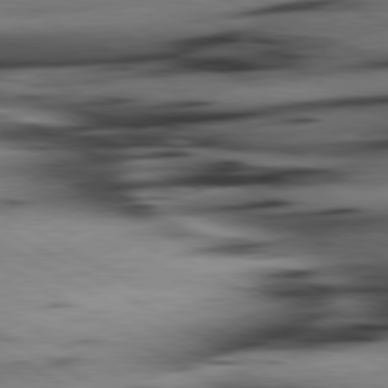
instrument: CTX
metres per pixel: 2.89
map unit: lApd
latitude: 80.3845
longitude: 162.8408
